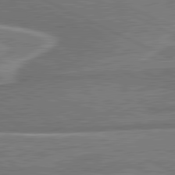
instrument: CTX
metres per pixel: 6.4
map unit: lApd
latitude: 81.2915
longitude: 140.9919
